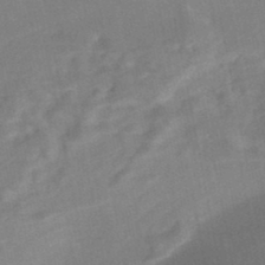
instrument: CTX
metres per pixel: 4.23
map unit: Nhe
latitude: -46.9541
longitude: -170.9325
